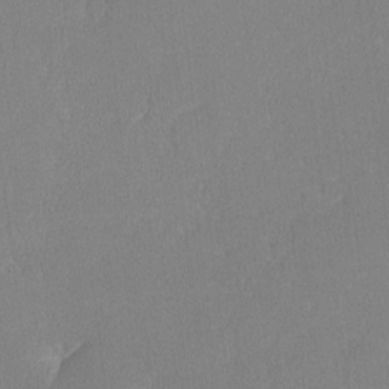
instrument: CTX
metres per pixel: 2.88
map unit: lHvf
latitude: -12.0850
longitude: -100.2523
